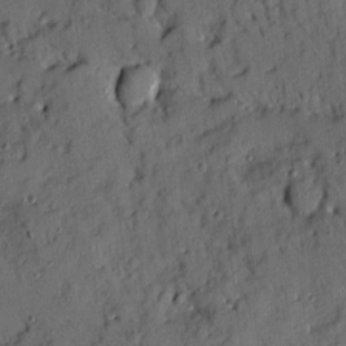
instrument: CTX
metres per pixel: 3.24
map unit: Ave
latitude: 10.0444
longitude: -101.8772
